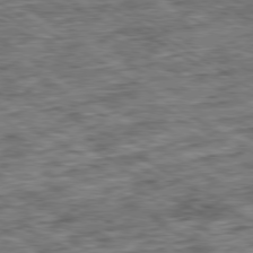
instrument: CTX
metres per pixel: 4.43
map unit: Ap
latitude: -79.9556
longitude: -74.4790
